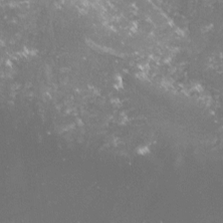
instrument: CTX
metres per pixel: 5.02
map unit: lHvf
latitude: -15.9178
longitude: -100.1956
